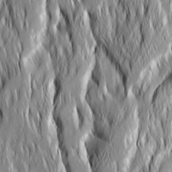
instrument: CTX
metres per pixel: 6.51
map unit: Ave
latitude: 14.8947
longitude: -135.0836
